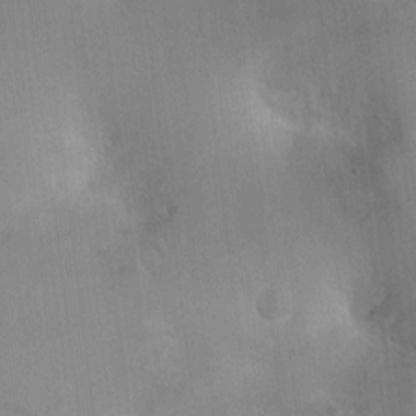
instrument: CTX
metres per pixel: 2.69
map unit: Ht
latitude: -3.6532
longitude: -17.1025
